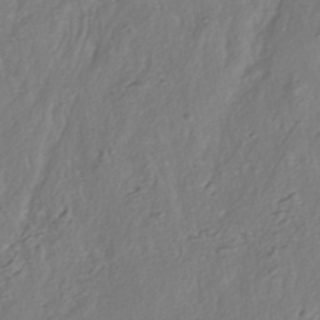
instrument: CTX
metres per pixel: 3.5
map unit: HNhu
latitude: -40.4629
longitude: 108.1039
